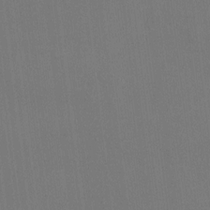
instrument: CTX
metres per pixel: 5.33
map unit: HNhu
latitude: 5.4993
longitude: 7.2565
